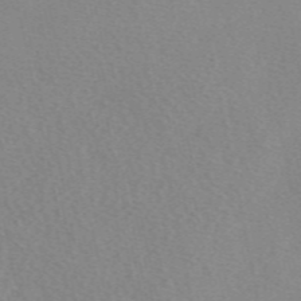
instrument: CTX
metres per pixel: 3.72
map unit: eAb
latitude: 49.4237
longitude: 107.3888
